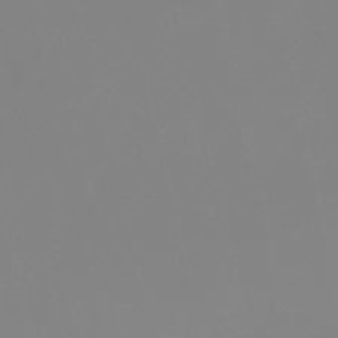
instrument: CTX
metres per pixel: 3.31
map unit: HNb
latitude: -56.1039
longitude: -41.7071
